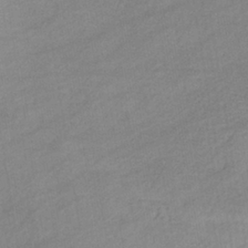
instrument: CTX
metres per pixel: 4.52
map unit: eHb
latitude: -37.4454
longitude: 78.5195
